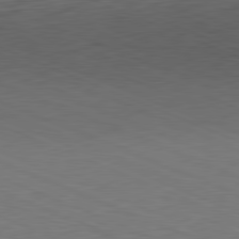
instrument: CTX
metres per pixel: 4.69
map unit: Hpe
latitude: -82.0850
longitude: 14.1039
